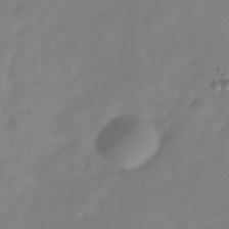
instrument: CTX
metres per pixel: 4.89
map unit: Hve
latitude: -31.8044
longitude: 89.6722
